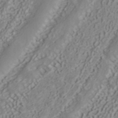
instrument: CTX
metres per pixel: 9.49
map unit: ANa
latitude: 40.5545
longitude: 53.3698
